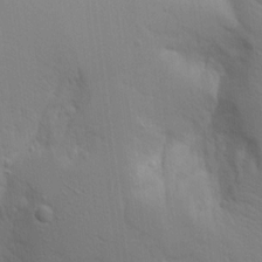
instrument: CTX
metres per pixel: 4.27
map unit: Aa
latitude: 15.4805
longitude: -142.5735
